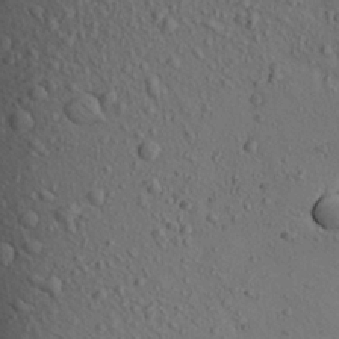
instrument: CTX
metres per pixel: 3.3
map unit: Aa
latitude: 22.5735
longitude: -139.7450
